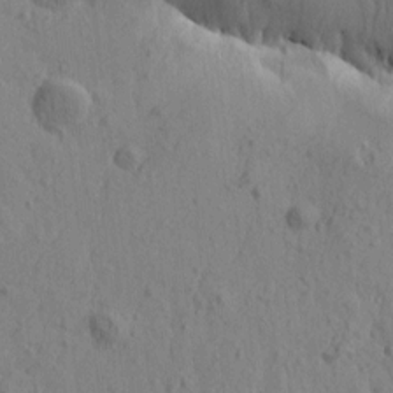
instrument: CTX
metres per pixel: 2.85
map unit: Htu
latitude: -1.8612
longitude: -175.6505
